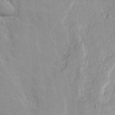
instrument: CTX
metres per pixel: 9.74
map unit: Ave
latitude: 13.3293
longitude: -132.7246
